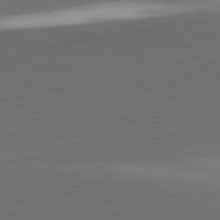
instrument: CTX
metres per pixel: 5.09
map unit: lApd
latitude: 81.7261
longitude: 136.9919
